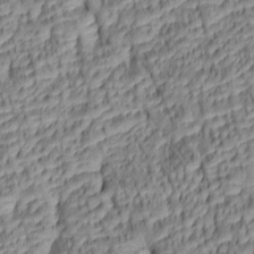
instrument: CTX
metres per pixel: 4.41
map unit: lAa
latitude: 6.0255
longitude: -115.7638
